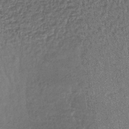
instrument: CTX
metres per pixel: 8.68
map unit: lHb
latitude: -35.4643
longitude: 63.5966
